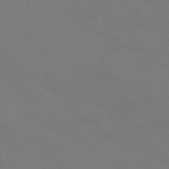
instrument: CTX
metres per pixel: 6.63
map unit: HNhu
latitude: -46.5007
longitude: 90.8408
